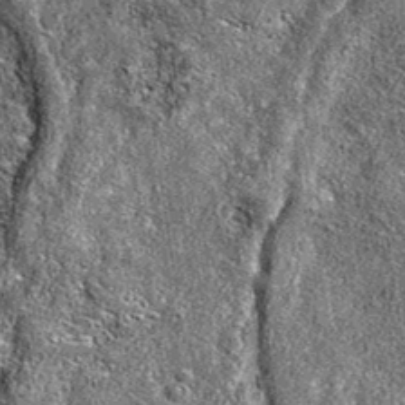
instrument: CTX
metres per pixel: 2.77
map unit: eAb
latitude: 36.8758
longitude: 106.1983
